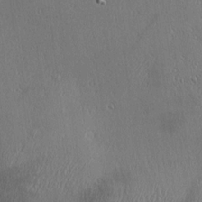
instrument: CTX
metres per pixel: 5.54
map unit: Ave
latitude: 22.3467
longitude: -136.4223
